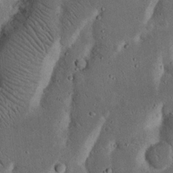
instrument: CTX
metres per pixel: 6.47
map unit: Nhu
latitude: 18.2522
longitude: -74.9325
